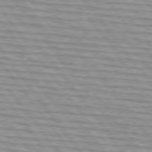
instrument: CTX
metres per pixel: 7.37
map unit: lApd
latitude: 74.7813
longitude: -75.9528
